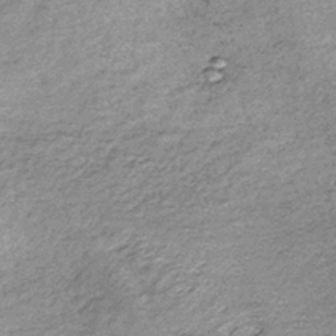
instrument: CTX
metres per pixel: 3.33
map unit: lHb
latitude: -36.4440
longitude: 65.9556
